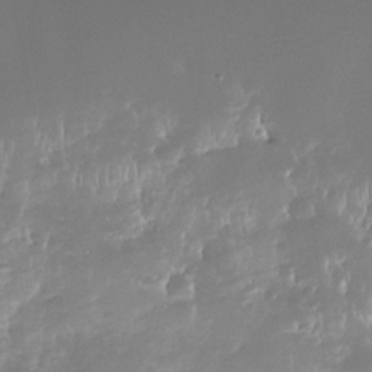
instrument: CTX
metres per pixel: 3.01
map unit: Nhe
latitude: -32.4251
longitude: -117.4426
